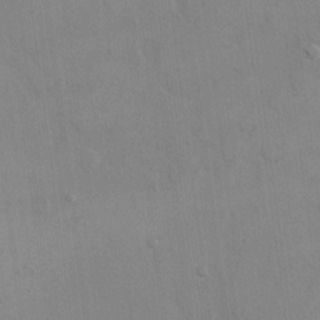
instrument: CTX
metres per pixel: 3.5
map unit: eHh
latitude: 16.2900
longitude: -67.0458
